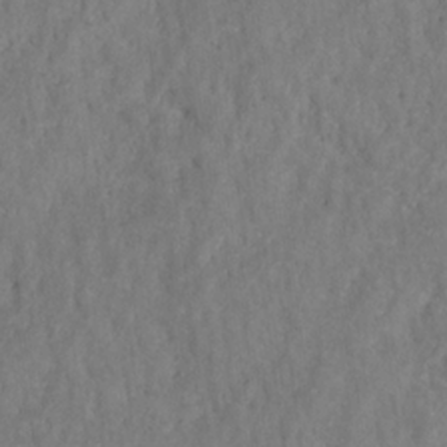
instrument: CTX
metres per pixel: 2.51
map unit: HNhu
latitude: -28.6707
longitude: 73.2565
